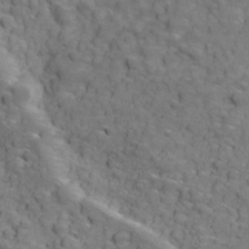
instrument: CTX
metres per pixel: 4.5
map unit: Ave
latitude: 18.8758
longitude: -132.6113
